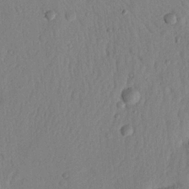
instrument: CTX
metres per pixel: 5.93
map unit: Nhu
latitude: 20.5357
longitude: -76.9324
